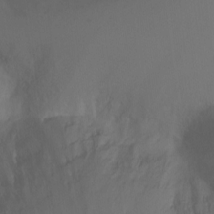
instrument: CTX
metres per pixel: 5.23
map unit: Ht
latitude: -3.3320
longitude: -27.8395
